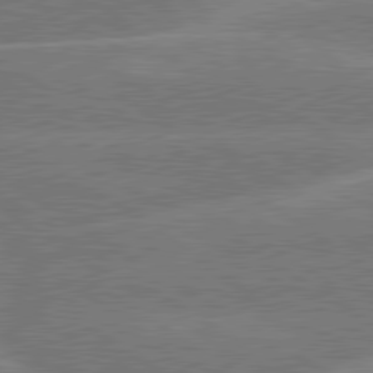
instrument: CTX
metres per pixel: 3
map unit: lApd
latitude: 79.8773
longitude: -130.2334
